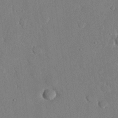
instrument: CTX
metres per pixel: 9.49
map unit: eHh
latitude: 26.2145
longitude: -80.4223
